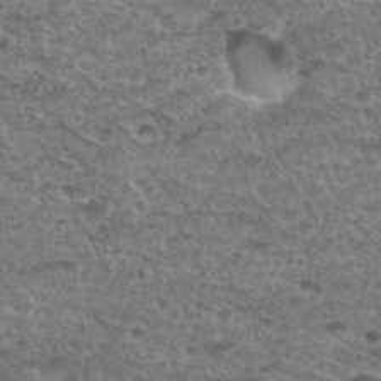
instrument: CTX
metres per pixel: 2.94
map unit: Hto
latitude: 30.2901
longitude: -48.5735
